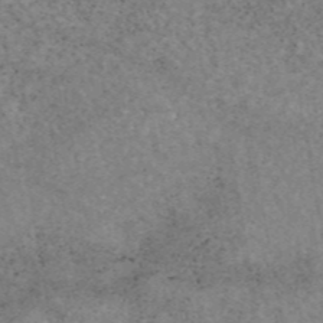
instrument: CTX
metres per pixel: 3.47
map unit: eAb
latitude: 44.9136
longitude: 122.9731
